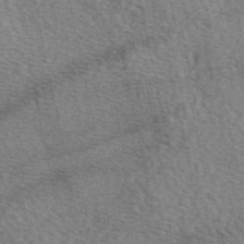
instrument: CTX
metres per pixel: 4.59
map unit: eAb
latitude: 50.6112
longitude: 114.3117
